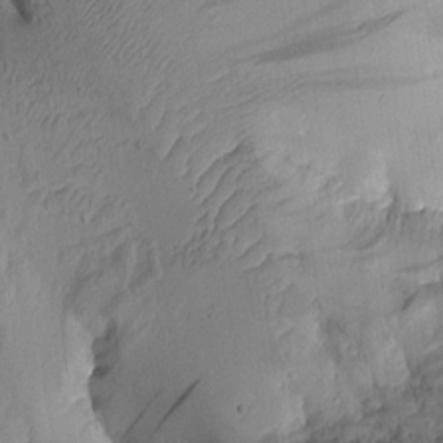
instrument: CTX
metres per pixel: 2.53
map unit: Aa
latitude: 9.7450
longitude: -127.1592
